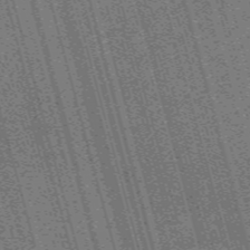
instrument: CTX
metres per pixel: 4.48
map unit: Nve
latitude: -59.5399
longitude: 62.0472
